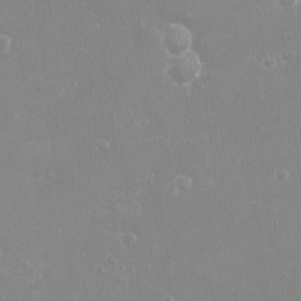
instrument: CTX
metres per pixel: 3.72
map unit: eHh
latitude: -4.1228
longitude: -74.8002
